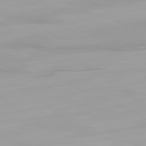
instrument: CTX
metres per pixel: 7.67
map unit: Ap
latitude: -79.4643
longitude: -95.2348
